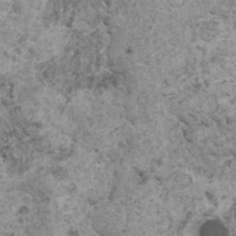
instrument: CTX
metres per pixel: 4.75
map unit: HNhu
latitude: 1.0836
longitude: 4.5573
